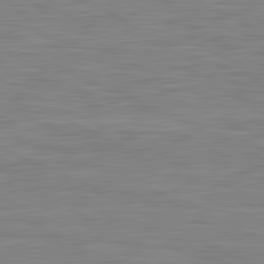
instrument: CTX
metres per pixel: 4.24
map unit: lApd
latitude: 81.3293
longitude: -169.1592
